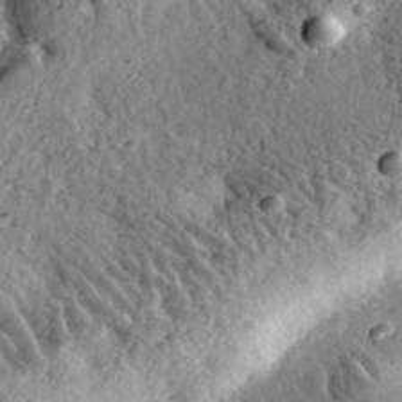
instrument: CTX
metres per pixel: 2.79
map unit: eHh
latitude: 33.7450
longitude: -79.2348
